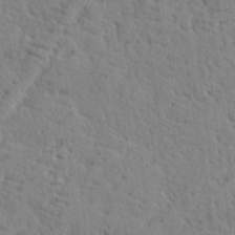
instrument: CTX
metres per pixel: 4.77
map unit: lHvf
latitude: 25.1592
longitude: 143.3698
